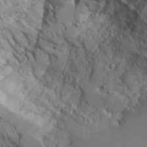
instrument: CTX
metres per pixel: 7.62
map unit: Aa
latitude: 25.7827
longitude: -127.2159
